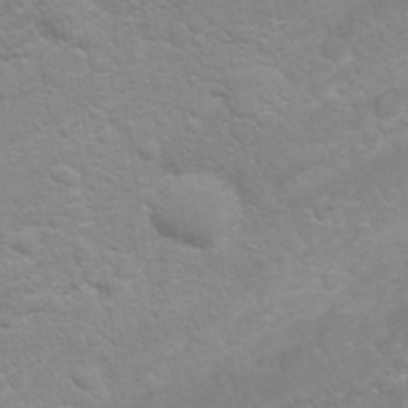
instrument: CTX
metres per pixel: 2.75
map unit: Nhu
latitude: 26.8002
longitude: -62.4223
